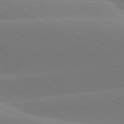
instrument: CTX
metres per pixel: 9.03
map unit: lApd
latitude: 79.9528
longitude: -95.5560
